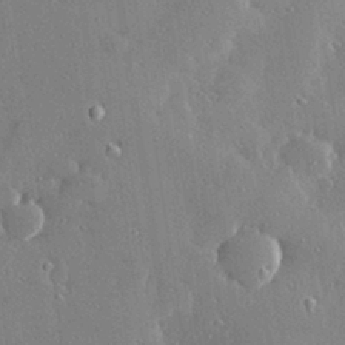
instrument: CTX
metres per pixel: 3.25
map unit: Hve
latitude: 28.8002
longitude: -92.4223
